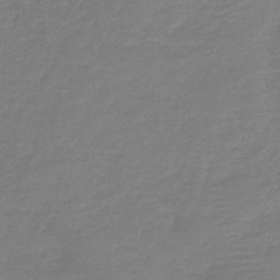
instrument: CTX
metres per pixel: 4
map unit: HNb
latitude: -37.9367
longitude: 55.4077
